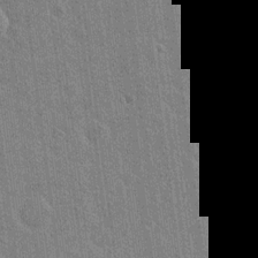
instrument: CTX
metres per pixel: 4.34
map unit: Nhu
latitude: 18.1577
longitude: -30.4034
